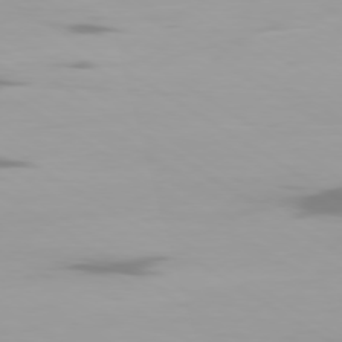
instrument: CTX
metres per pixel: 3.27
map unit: Ap
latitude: -79.6721
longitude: -102.3845
